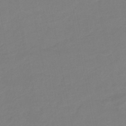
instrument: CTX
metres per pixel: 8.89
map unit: eHb
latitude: -46.2739
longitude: 88.9730
